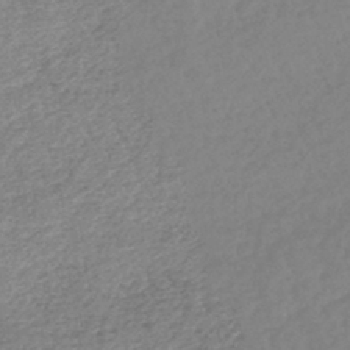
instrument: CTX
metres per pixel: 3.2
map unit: lHb
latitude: -44.1984
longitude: 70.8219
